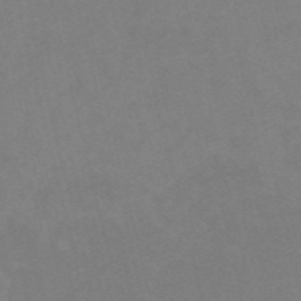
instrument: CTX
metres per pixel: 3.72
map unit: HNb
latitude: -55.8611
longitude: -41.6127
